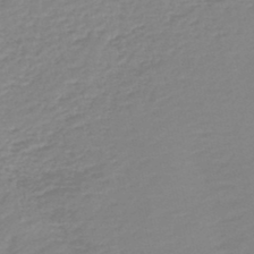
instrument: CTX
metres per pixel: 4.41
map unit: lHb
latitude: -46.2550
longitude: 64.7463
